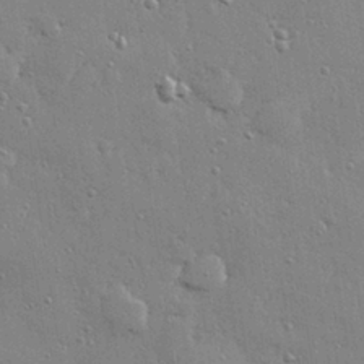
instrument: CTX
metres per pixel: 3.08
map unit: Hve
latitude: 28.7246
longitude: -90.8569
